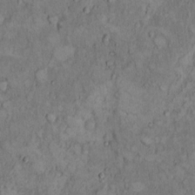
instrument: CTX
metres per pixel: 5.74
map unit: Hto
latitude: 8.7813
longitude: -59.4615
